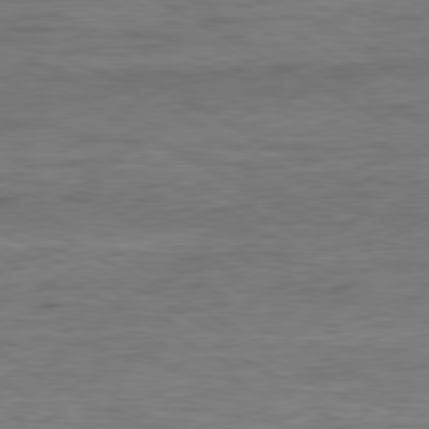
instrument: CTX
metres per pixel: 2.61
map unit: Ap
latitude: -81.1242
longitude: -77.7638
